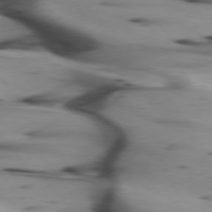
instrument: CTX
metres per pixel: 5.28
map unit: lApd
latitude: 75.3860
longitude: -65.0080
